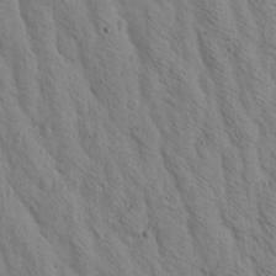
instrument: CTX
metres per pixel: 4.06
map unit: Htu
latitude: -3.5777
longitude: 170.6519
